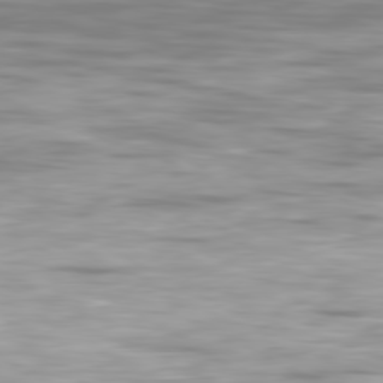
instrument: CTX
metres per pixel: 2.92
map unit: Ap
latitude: -80.7841
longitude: -59.5371
